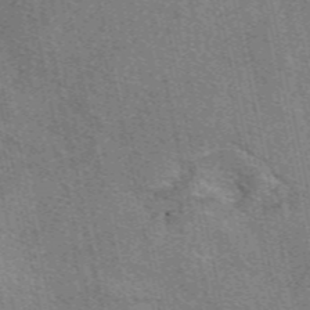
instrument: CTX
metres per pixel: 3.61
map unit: eAb
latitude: 50.0444
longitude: 107.6344
